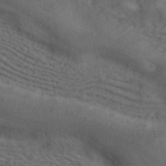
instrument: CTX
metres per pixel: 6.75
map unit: ANa
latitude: 41.9339
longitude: 55.9367
